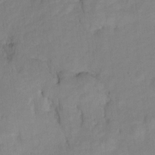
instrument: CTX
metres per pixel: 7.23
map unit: Hto
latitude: 5.4615
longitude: -32.5735
